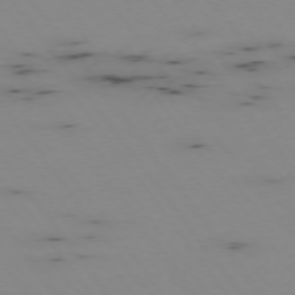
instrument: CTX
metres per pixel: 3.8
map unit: Hpe
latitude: -74.5952
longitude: 3.1620
